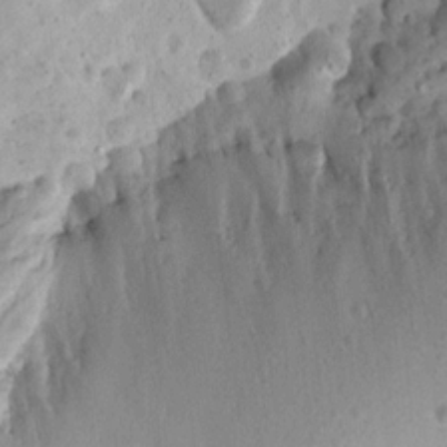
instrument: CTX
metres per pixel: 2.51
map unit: Aa
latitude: 13.0270
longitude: -140.9324
